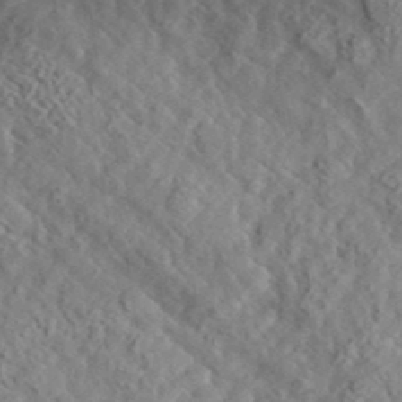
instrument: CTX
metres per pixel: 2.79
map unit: lHvf
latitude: 36.6491
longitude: -87.6883
